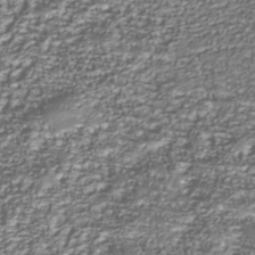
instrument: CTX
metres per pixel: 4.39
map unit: Nhu
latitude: -38.7652
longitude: -82.5734
